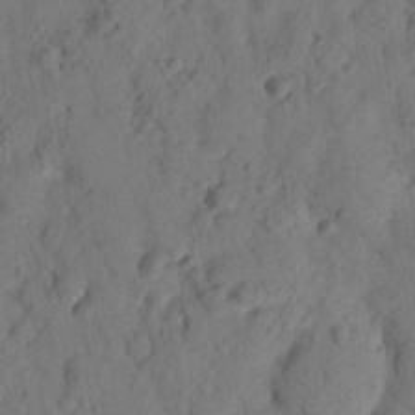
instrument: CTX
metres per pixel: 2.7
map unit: lHvf
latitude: 14.8569
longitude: 178.1794
